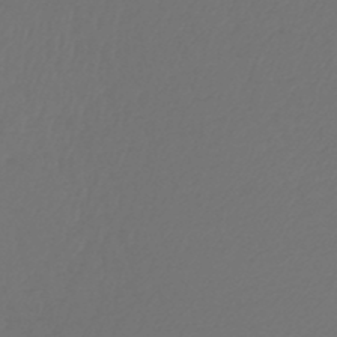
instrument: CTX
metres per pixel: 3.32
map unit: lHb
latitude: -47.8422
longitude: 61.8233
